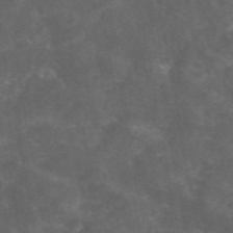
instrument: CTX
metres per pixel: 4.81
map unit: eAb
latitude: 46.4223
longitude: 125.6911
